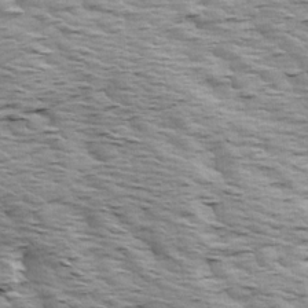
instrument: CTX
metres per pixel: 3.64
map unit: Ave
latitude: 14.5168
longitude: -104.4034
